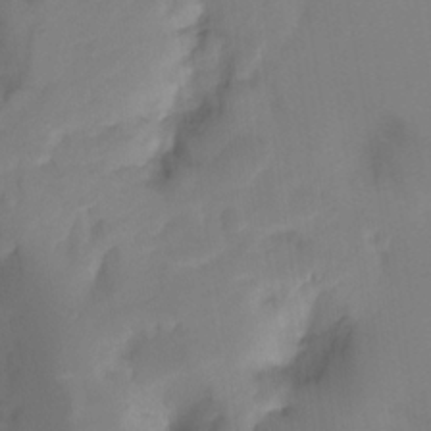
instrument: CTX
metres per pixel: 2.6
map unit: Ht
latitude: -15.2376
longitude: -56.0255
